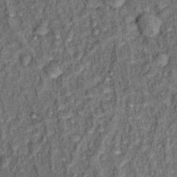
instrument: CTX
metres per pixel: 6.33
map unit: Hto
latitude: 14.3090
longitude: -34.7435
